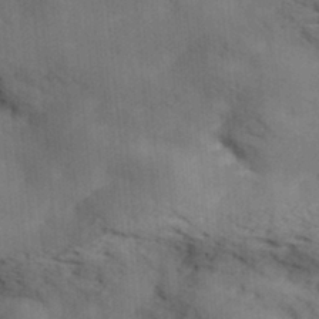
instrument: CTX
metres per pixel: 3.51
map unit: Hve
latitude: 31.5938
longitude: 148.9353
